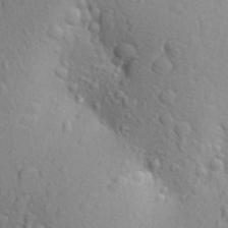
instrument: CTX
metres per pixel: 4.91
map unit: Aa
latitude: 27.5560
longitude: -148.7435
